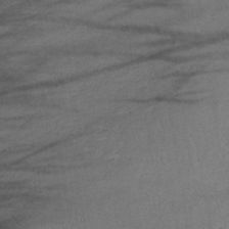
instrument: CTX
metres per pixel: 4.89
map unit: lHb
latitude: -38.2173
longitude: 72.5951
